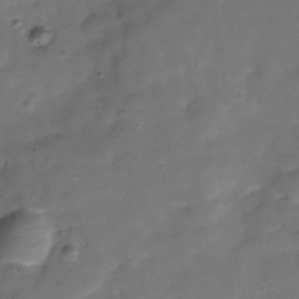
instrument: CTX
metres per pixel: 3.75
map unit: Hve
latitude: -30.5762
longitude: 93.0486
